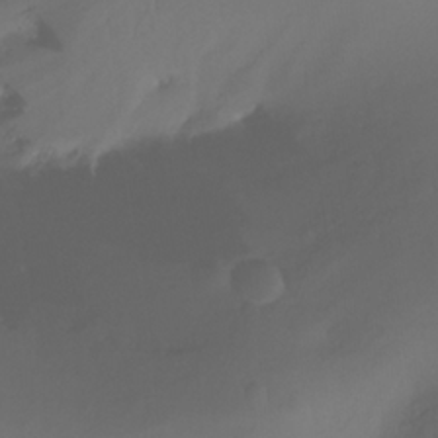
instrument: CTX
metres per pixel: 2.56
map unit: Ht
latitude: -16.3118
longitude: -50.7057
